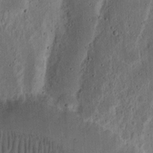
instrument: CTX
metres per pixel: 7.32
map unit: Ht
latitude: 14.7813
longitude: -74.5168
